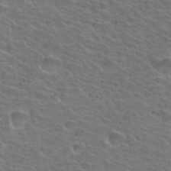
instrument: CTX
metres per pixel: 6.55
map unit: Hto
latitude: 34.5734
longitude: -39.7261
